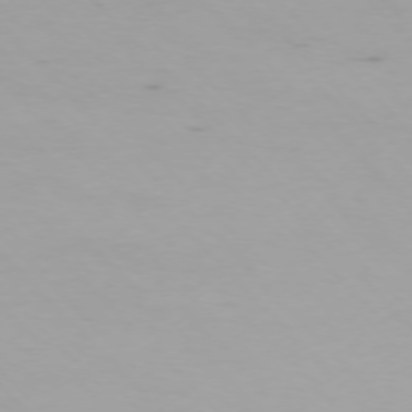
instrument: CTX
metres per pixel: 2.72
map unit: Ap
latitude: -75.4644
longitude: -69.0459
